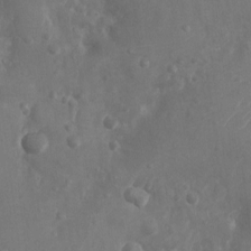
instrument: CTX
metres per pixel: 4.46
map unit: Nhu
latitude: 5.6694
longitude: -18.6112
